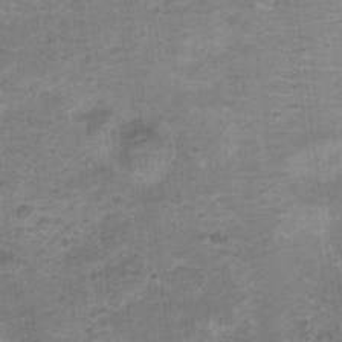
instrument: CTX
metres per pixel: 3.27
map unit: Nhu
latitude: 3.7071
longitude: -17.6693
